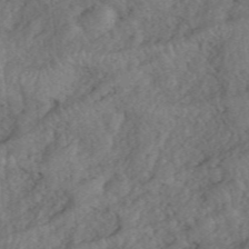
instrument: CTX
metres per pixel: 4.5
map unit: eHh
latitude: 39.5371
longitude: -55.9528
